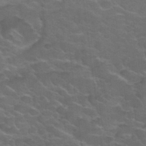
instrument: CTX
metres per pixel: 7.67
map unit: Hto
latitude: 32.0822
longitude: -50.2333
